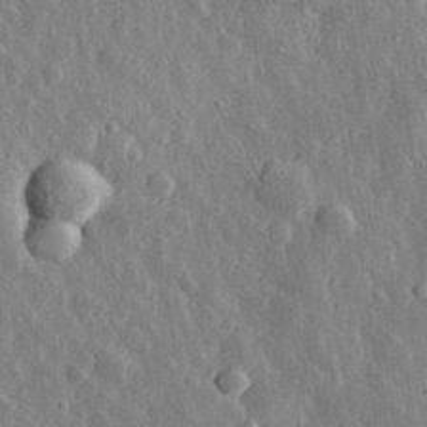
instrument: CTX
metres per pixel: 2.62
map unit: eHh
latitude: 31.5560
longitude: -79.9717
